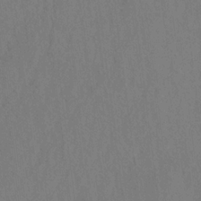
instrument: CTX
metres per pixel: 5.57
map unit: HNhu
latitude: -28.8597
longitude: 66.7085
